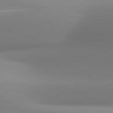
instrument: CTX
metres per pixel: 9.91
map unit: lApd
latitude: 81.3859
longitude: 142.0850
